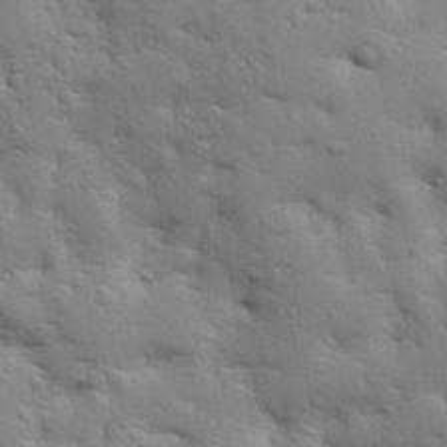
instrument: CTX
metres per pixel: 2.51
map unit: Aa
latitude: 33.8205
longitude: -143.0459
